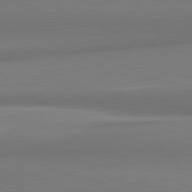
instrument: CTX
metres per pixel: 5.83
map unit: lApd
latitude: 81.9150
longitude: 176.1228
